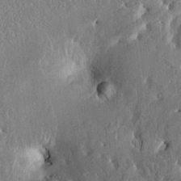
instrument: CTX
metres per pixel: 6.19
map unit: HNhu
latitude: 2.2711
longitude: 8.2928
